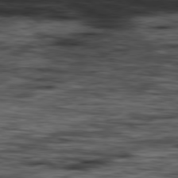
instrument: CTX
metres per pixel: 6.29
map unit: Hpe
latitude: -80.4818
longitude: 23.5399
